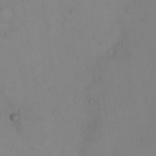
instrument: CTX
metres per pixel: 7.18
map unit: Nhu
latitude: 23.9150
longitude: -62.3279
